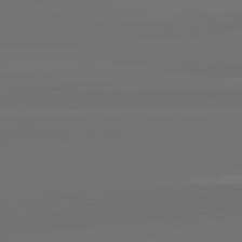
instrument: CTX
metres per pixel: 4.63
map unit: lApd
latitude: 82.4601
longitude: 163.7855
